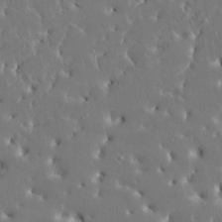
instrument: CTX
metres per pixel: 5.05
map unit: HNhu
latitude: 6.3656
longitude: -4.8002
